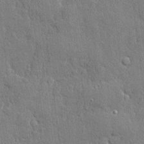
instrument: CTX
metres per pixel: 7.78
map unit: eHh
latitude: 4.4790
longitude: -75.5182
